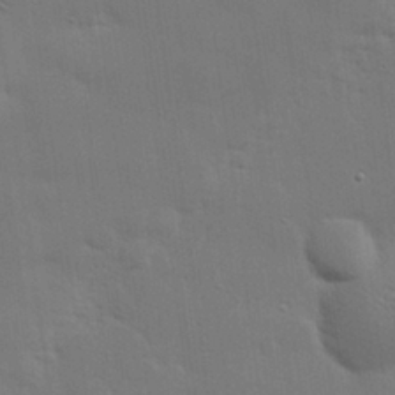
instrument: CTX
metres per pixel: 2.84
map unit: eHh
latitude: 26.4979
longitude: -81.6883
